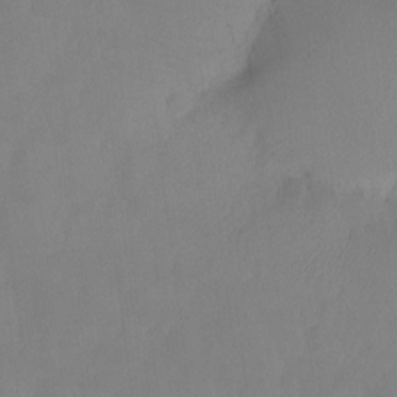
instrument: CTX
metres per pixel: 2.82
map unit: Ht
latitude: -8.8975
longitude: -34.4223
